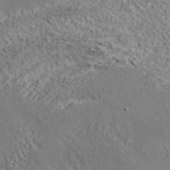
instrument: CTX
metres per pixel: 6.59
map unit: ANa
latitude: 41.5371
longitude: 55.4266
